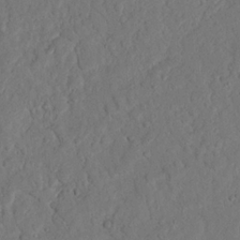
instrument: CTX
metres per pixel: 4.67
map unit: Nhu
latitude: 20.6869
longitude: -77.5182
